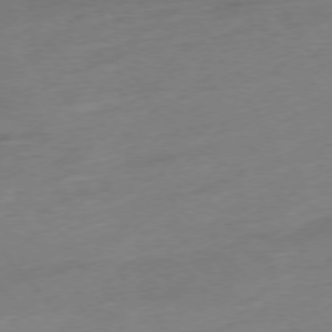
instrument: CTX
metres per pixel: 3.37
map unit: Hpe
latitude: -76.2550
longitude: -14.4979
